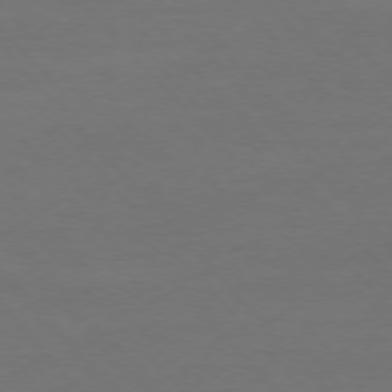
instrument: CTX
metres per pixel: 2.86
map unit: Ap
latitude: -76.8219
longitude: -83.5938
